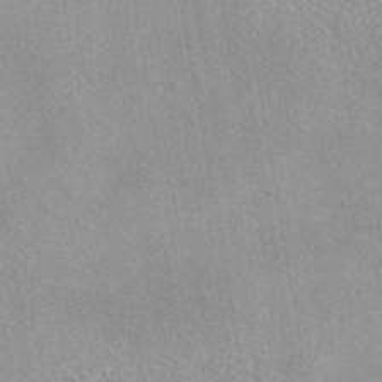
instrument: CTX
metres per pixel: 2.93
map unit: eAb
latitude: 44.3467
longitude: 114.6896
